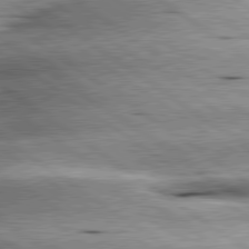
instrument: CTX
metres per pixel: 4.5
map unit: lApd
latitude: 80.0444
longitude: -140.6679
